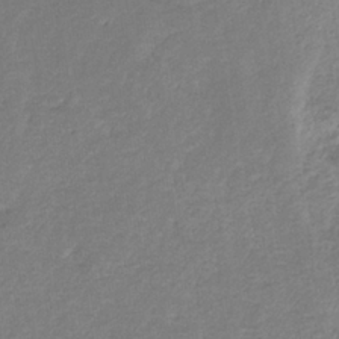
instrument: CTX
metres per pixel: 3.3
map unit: eHb
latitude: -33.8423
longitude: 75.3699
